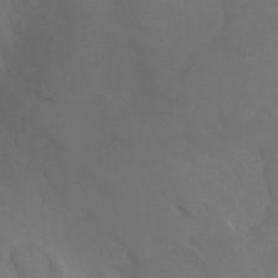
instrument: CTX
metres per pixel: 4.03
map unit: Ht
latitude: -0.8219
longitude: -18.5545
